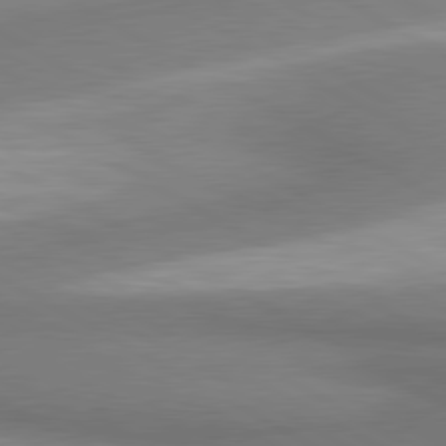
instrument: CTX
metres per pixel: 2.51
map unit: lApd
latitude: 80.5357
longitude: 163.5210
